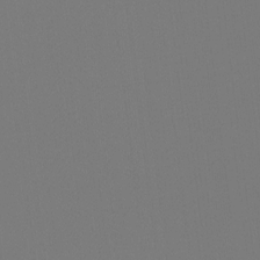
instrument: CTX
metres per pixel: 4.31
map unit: Hto
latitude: -7.9178
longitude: -50.1200
